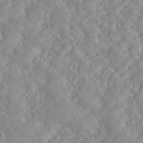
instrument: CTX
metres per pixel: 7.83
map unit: ANa
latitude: 45.7449
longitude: 50.0283
